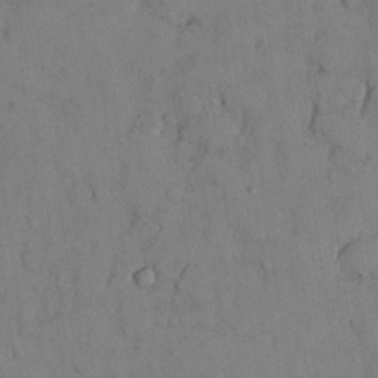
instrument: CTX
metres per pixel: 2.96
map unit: Nhu
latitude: 28.4601
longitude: -71.8583
